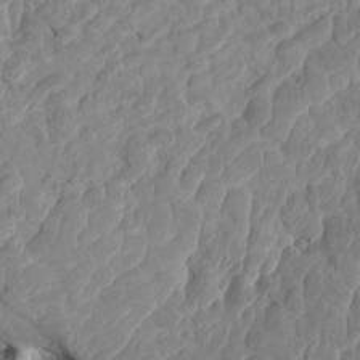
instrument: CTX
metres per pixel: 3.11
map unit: HNhu
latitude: 3.7827
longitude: -3.3670
